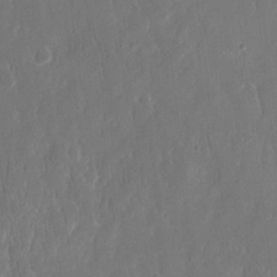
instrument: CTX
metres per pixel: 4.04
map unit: eHh
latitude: 15.1593
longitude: -72.5168
